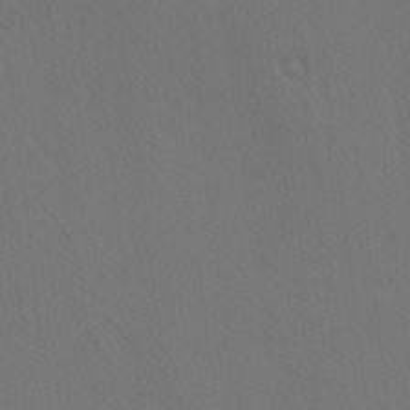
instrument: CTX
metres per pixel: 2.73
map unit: Hve
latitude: 3.5560
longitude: -125.4615
